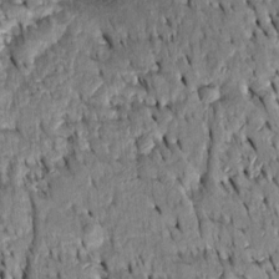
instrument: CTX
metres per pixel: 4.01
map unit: Htu
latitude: -3.7855
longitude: 151.2753
